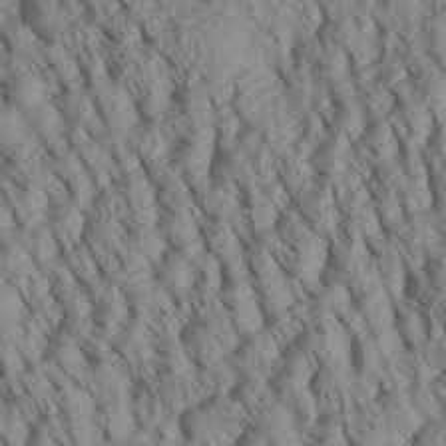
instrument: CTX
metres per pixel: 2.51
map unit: Aa
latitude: 30.2712
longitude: -138.0822
